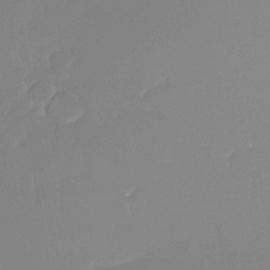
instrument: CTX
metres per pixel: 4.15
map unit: Nhu
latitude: -29.1053
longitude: -63.7072
